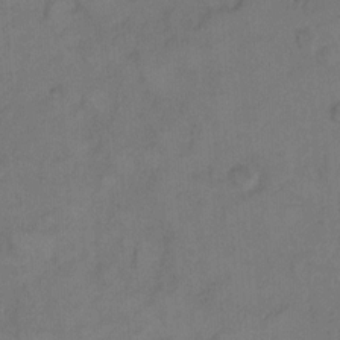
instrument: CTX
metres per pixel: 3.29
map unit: Hto
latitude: 7.8772
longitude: -61.7071
